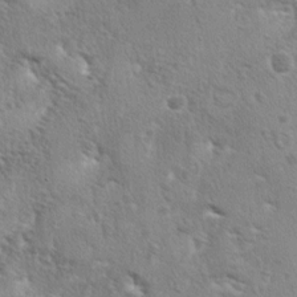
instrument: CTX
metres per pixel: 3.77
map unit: lAa
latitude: -5.2376
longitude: -125.6316
